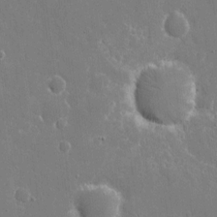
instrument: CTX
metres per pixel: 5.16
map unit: eHh
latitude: 8.6869
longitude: -70.2900
